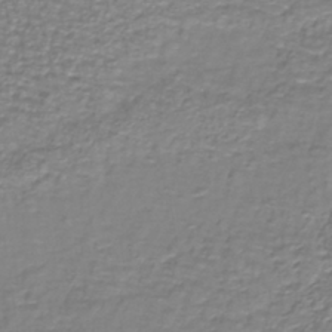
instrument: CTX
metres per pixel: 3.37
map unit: lHb
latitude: -38.1606
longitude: 58.8030
